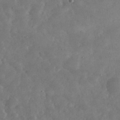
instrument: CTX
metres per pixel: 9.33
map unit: eHh
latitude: 35.0080
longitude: -69.2537
